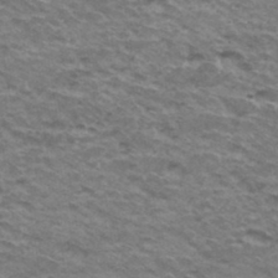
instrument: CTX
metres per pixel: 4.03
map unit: Hto
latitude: 36.3090
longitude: -42.6113
